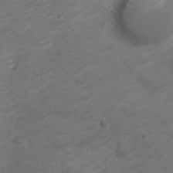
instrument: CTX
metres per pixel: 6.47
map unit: Nve
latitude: -20.1983
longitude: 105.9745
